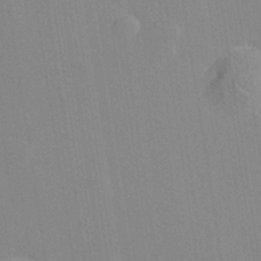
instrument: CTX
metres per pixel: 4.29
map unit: lHvf
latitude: 26.9136
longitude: 143.6532
